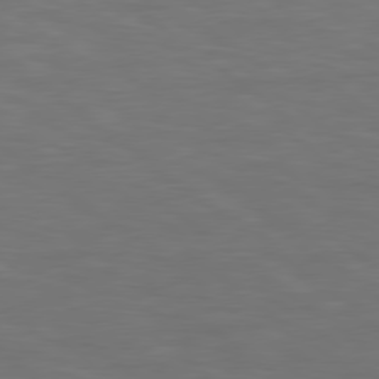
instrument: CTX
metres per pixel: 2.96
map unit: Hpe
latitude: 78.4601
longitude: 175.2564
